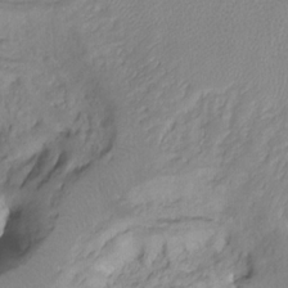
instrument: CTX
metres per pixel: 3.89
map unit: Ht
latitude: -9.2187
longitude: -39.2159
